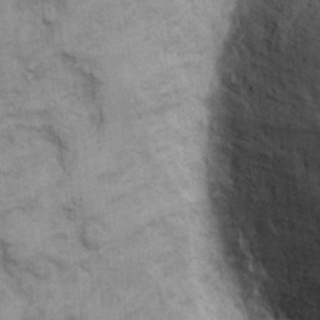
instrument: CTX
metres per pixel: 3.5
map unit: eHh
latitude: 8.1578
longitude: -64.9892
